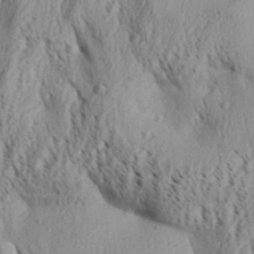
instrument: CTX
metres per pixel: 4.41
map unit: Aa
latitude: 30.5924
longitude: -137.9528
